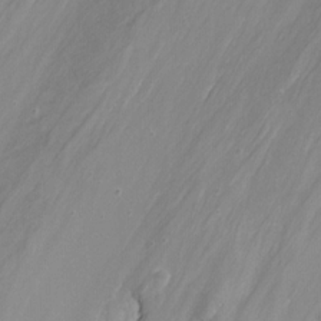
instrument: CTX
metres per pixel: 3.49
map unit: Nhu
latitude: -8.9542
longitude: -43.9150
